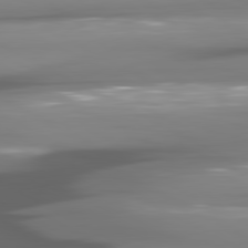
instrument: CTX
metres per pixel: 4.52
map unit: lApd
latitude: 80.8380
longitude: -145.0647
